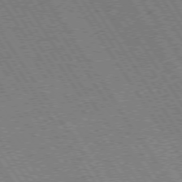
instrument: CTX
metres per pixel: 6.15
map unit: Hpe
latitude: 73.3860
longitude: -141.4048
